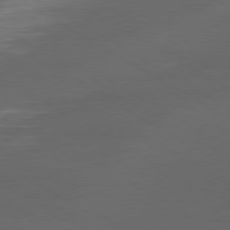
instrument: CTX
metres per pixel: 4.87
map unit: Ap
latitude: -79.5588
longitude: -63.4616
